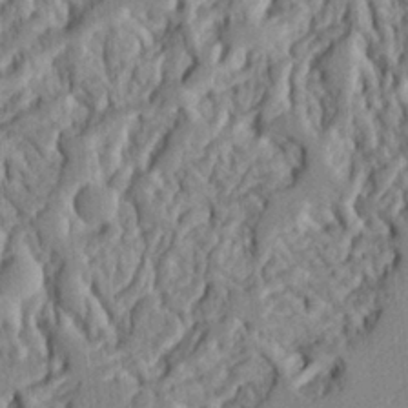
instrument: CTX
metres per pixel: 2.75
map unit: Ht
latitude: 8.6869
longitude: -76.2333
